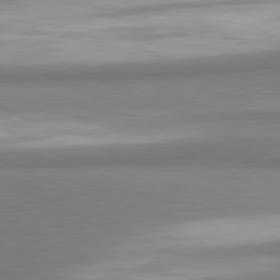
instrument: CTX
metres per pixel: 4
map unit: lApd
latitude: 81.2159
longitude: 167.3510
